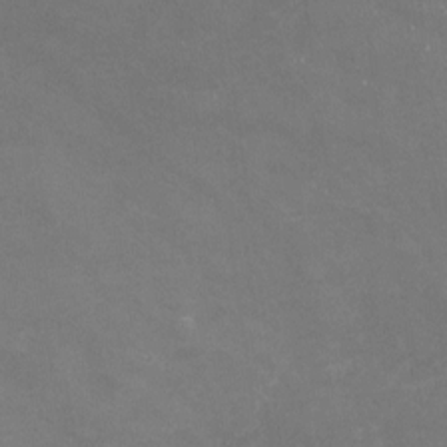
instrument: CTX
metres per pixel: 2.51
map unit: Nhu
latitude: -25.5399
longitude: -57.2159
